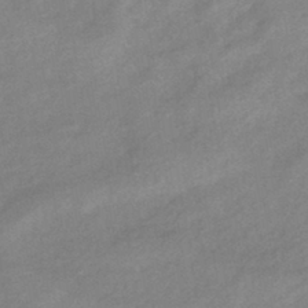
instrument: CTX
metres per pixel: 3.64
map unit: eHb
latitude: -41.2754
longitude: 83.5777
